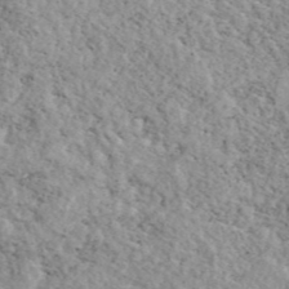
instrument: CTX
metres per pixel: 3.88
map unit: eAb
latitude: 44.5357
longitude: 114.1795
